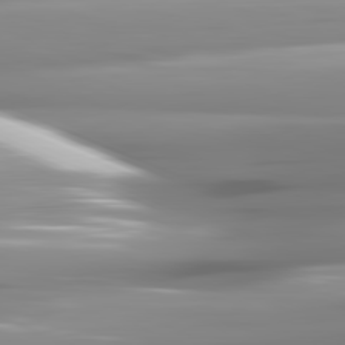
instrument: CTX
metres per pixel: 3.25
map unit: lApd
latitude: 81.7072
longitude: -141.9528
